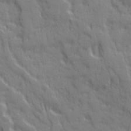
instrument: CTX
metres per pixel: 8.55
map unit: Ave
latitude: 20.2145
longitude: -133.1970
